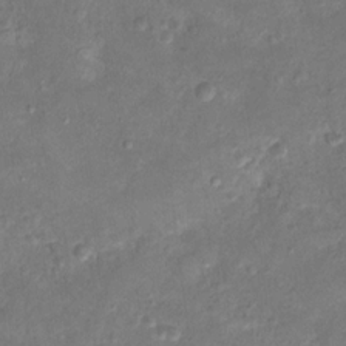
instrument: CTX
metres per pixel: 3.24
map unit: Hto
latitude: 12.3090
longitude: -36.7624
